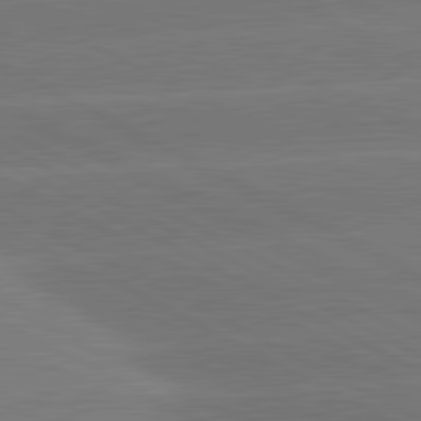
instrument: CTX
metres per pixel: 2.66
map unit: lApd
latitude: 81.2726
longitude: -153.0648
